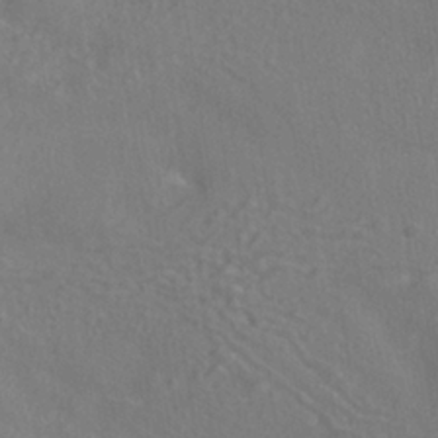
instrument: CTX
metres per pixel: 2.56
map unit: ANa
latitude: -36.9541
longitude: 95.5399
